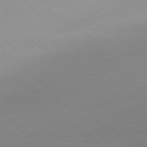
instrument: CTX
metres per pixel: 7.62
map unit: Ap
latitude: -77.5588
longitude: -70.4412
